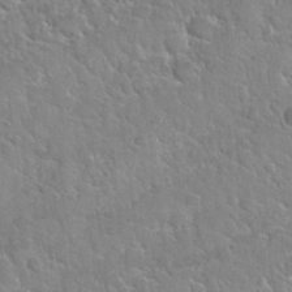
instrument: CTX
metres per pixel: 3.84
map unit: Nhu
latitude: 30.2901
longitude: -53.6127
